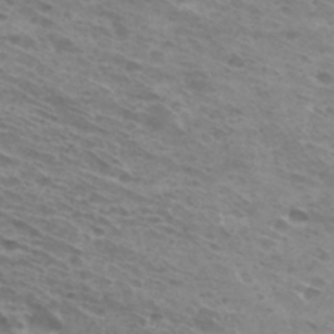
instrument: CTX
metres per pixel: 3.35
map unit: Hto
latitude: 32.0255
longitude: -41.2348
